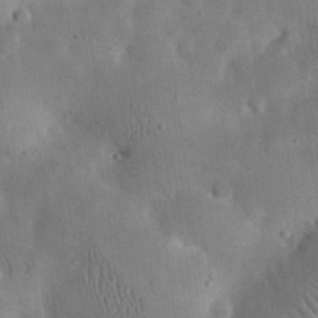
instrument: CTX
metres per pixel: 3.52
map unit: eHh
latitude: 25.3292
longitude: -68.3467
